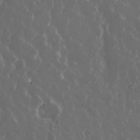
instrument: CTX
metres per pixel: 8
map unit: eHh
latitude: 33.8772
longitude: -58.9703
